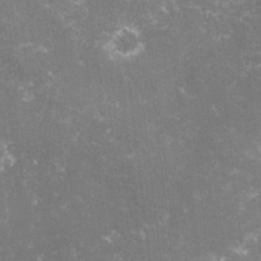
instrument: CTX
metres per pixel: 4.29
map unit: lHvf
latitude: -15.5588
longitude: -100.9136
